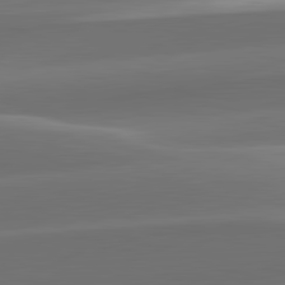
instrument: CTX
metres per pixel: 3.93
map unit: lApd
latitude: 82.1011
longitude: -161.1970
